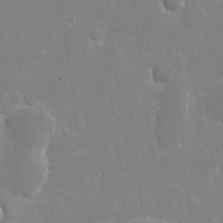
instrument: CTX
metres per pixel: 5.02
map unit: eHh
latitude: 10.0444
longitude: -69.8772
